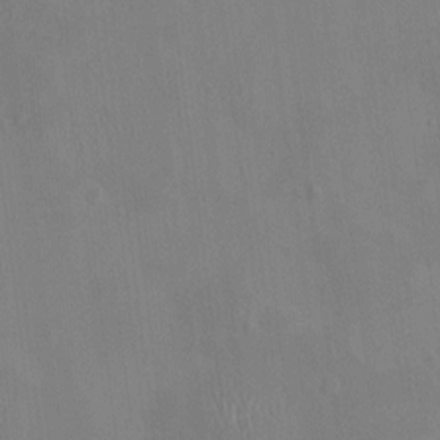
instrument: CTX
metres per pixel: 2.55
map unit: HNhu
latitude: 5.1403
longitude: 4.4440
